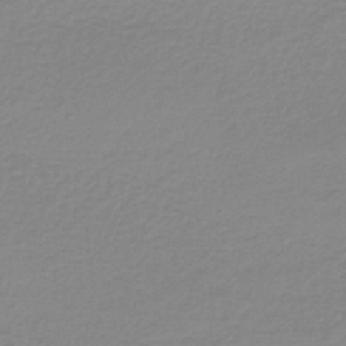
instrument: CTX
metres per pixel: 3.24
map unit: lHb
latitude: -44.1795
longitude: 64.2173
